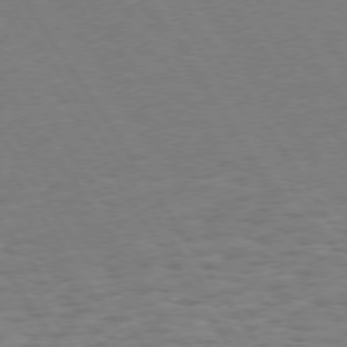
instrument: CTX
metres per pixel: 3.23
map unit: Hpe
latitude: 73.7261
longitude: -140.3845
